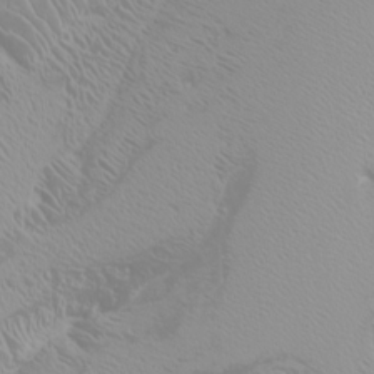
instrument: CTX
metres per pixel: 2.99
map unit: Htu
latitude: -6.2550
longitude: -72.1389
